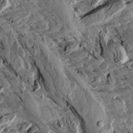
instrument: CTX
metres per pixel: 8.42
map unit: Aa
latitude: 12.8191
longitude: -141.0647
